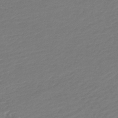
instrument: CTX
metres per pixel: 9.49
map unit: lHb
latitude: -45.8611
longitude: 73.6722
